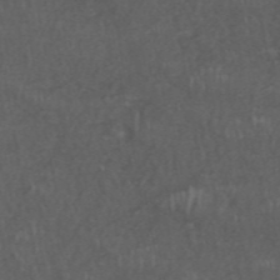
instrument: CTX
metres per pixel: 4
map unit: ANa
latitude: 46.1200
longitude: 27.1053
